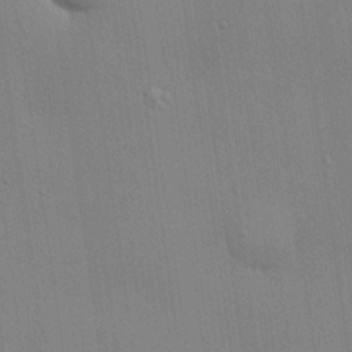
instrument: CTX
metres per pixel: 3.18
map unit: lHvf
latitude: 20.5546
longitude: 142.4062
